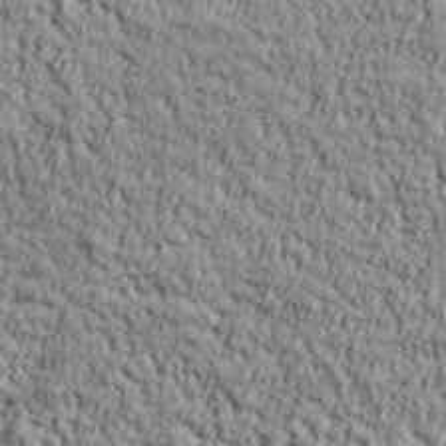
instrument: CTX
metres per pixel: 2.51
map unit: lHvf
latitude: 38.8380
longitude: -90.3278
